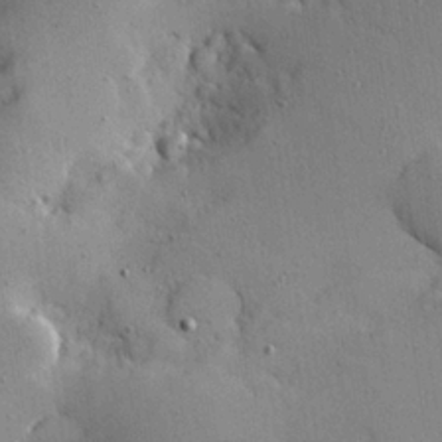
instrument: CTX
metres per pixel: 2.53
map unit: Hve
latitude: 25.7260
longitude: -91.8394
